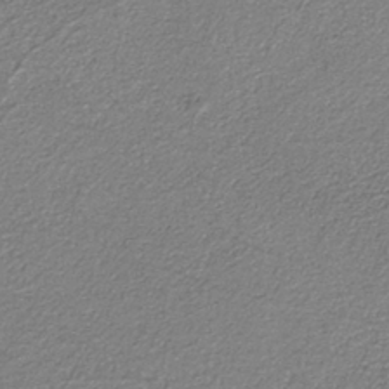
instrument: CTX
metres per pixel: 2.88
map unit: eAb
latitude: -38.1606
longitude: 51.4832
